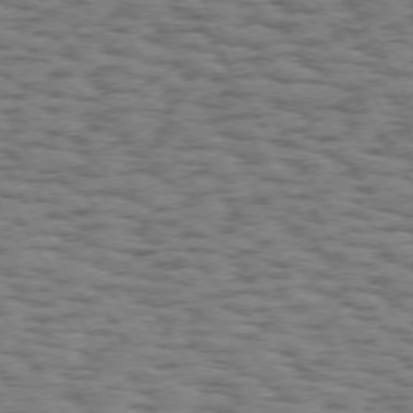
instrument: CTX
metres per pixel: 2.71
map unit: Hpe
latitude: 73.3293
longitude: -142.8191
